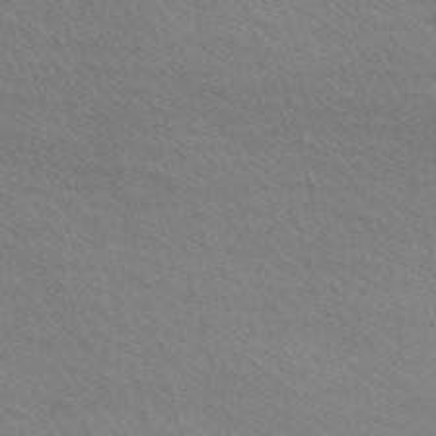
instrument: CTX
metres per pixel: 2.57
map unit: Nve
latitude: -56.7085
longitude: 60.2173
